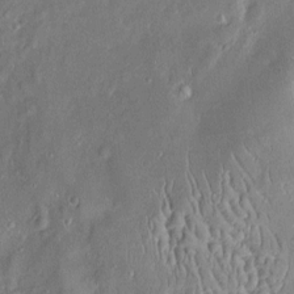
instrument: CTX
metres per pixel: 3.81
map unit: Htu
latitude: -5.8233
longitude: 157.8422
